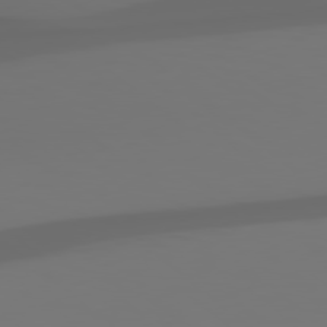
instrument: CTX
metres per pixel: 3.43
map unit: Hpe
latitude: 78.4034
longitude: -135.8583
